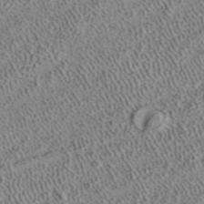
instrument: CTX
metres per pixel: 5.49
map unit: ANa
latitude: 40.3467
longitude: 17.5211
